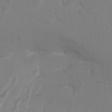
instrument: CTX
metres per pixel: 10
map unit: Aa
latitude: -13.1242
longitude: -68.0444
